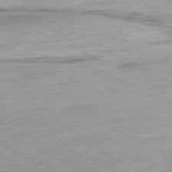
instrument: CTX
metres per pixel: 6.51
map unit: Ap
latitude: -80.3684
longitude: -76.0822
